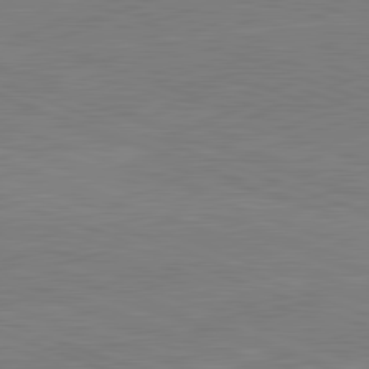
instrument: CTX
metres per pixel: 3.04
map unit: lApd
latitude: 82.0255
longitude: -158.8758
